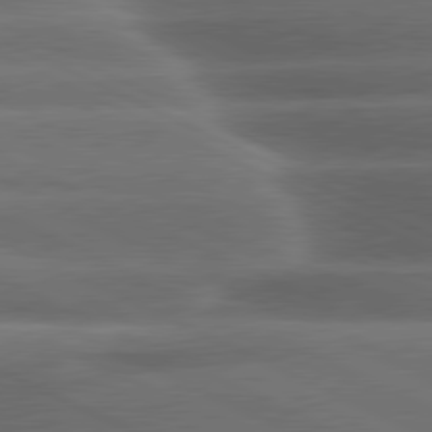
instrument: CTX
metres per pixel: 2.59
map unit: lApd
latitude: 80.4034
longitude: -137.3860
